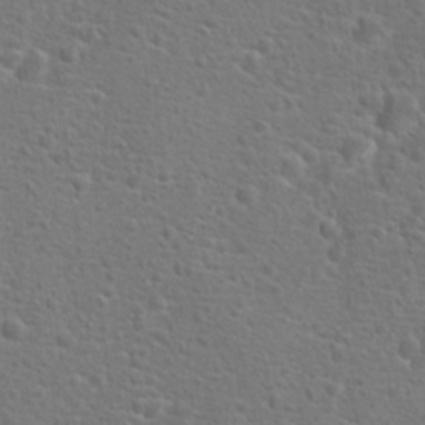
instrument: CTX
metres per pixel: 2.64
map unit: Hto
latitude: 18.1011
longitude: -42.2712
